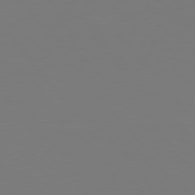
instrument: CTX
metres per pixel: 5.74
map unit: Hpe
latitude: 75.7639
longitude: -139.3104
